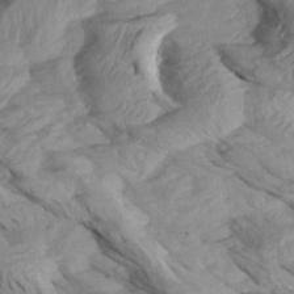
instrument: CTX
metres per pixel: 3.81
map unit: Aa
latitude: 27.0648
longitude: -133.8205
